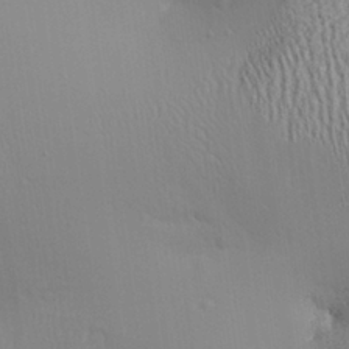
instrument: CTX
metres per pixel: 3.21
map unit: Aa
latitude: 28.2711
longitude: -136.4223
